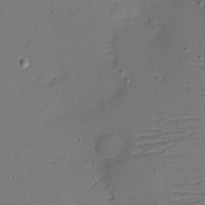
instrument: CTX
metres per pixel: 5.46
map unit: eHh
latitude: -3.3698
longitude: -79.5371
